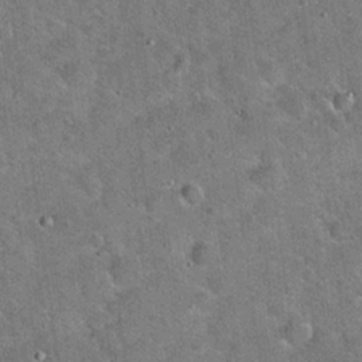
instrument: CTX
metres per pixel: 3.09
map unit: Hto
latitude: 19.6316
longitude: -50.3467
